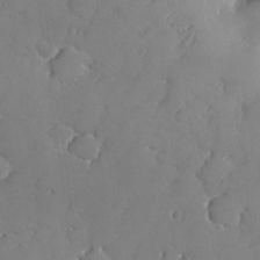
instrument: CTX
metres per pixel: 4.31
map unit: lHvf
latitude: 27.1592
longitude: 142.6329
